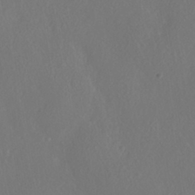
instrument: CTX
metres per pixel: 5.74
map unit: HNhu
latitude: -40.4440
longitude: 104.8219
